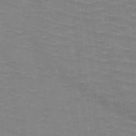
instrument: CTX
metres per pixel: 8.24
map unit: HNb
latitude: -47.3887
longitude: -45.9528
